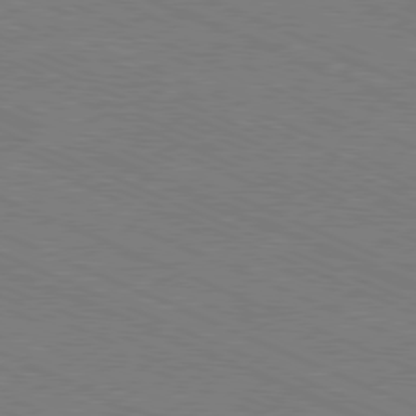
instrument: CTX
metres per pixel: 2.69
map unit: Ap
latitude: -80.8408
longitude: -74.8191
